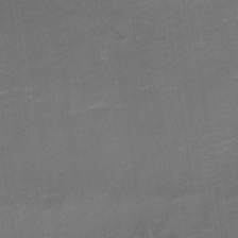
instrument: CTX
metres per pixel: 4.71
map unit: eHh
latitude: -1.7856
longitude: -79.3671
